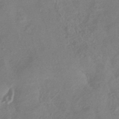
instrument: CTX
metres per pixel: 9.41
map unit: HNhu
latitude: -43.2753
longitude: 91.5022
